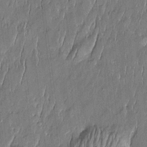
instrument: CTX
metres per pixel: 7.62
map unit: Htu
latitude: -5.9745
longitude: 175.2753
